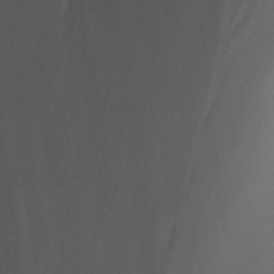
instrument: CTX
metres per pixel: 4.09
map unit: Nhu
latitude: -14.9164
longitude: -53.7639
